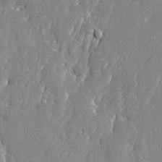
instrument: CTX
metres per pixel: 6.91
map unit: Htu
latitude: -6.7085
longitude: 175.6532
